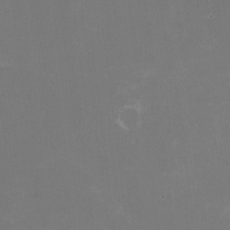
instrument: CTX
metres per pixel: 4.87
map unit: HNhu
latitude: -1.8423
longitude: -3.8394
